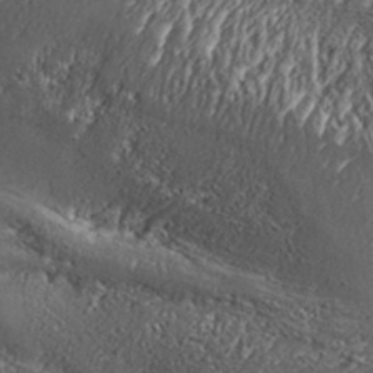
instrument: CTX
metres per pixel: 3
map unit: Aa
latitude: 33.0647
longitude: -135.1214
